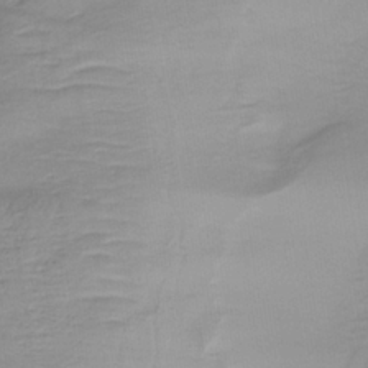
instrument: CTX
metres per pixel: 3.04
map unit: lHb
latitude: -35.2376
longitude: 72.4062
